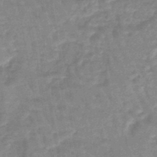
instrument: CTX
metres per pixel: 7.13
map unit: eHb
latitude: -45.5210
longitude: 79.8422
